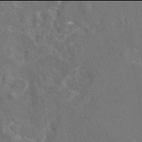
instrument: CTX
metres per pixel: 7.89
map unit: eAb
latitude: 45.9906
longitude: 109.0486
